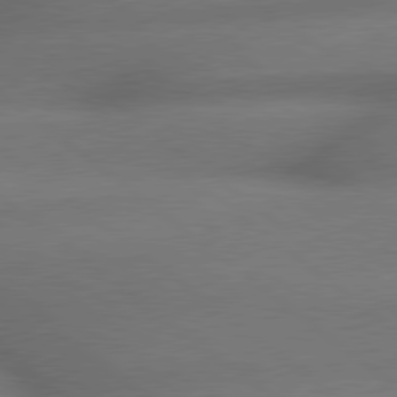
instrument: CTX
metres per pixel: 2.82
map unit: lApd
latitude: 79.4616
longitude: -167.0269
